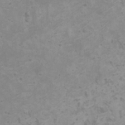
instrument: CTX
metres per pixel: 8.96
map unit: HNhu
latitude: 0.3656
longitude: 2.4251
